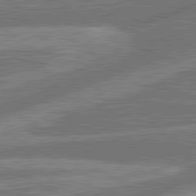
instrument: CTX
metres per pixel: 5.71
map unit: lApd
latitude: 81.3104
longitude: -166.5168
